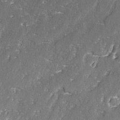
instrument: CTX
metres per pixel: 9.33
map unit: lAvf
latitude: -2.9919
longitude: -107.8205
